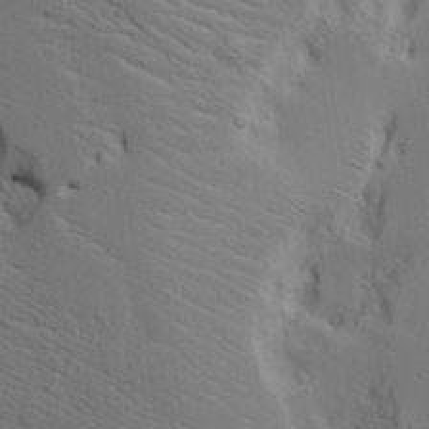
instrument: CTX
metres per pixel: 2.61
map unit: Aa
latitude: 17.8205
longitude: -125.4993
